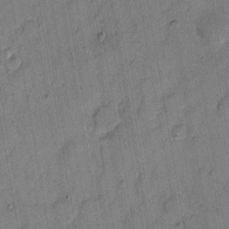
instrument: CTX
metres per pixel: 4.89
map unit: eHh
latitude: 7.8961
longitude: -66.3467
